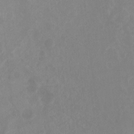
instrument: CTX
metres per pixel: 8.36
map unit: Ht
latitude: -9.5210
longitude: -39.4426
